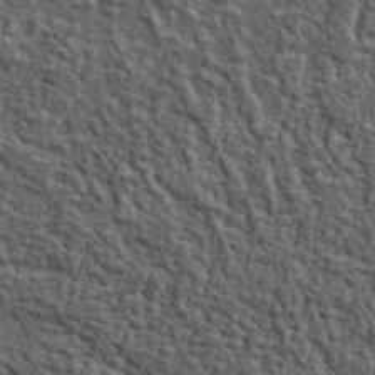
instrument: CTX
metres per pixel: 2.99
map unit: lHvf
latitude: 38.0444
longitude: -90.3845
